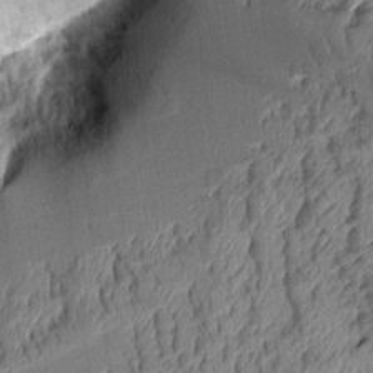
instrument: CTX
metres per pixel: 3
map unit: Aa
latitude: 8.9325
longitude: -129.1214
